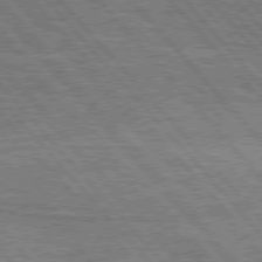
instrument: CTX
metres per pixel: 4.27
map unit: Hpe
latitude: 76.5356
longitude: -150.3467
